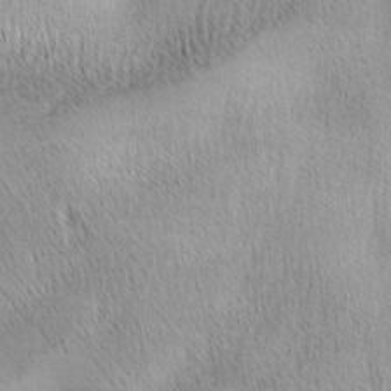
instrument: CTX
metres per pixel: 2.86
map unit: lAa
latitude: -4.6329
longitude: -121.3293
